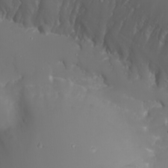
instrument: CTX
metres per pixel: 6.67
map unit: Nhu
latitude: -5.6722
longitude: -88.2523
